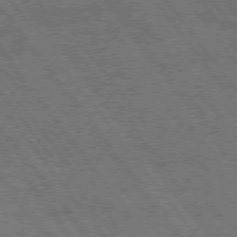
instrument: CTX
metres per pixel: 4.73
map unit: Hpe
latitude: 74.6302
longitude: -149.8017
